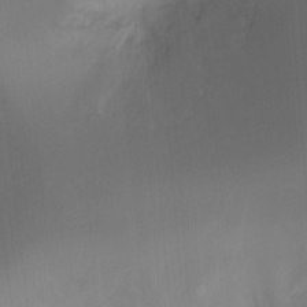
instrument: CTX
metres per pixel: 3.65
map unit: Ht
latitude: -11.9178
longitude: -46.4412
